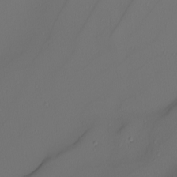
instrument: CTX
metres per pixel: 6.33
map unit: Nhu
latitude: -4.7841
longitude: -95.6694
